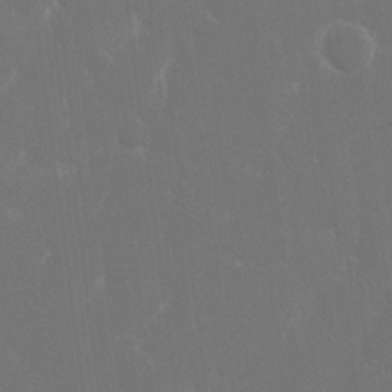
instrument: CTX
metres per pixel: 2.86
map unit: eHh
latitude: 16.0255
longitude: -72.2145
